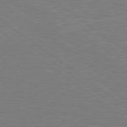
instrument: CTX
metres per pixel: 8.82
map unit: Hpe
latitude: 79.3671
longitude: -126.3467
